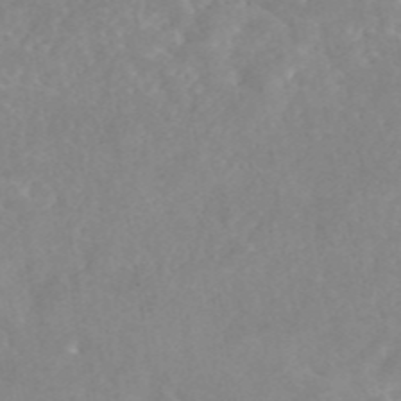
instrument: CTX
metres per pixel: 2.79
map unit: eAb
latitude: 45.7638
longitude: 126.6140
